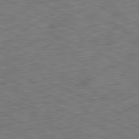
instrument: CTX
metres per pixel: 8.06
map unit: Ap
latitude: -81.3321
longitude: -83.4615
